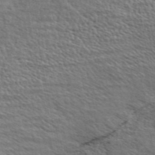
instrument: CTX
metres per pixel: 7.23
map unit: ANa
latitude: 45.6316
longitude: -84.6302
